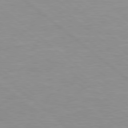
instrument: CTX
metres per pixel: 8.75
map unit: Hpe
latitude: 78.2334
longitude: -141.3859
